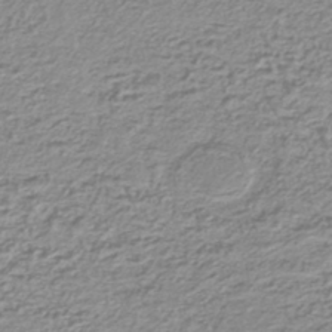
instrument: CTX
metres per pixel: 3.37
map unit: lHb
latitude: -42.1605
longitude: 69.6155
